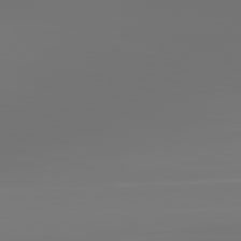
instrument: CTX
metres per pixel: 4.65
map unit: lApd
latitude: 83.4237
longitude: -131.8773
